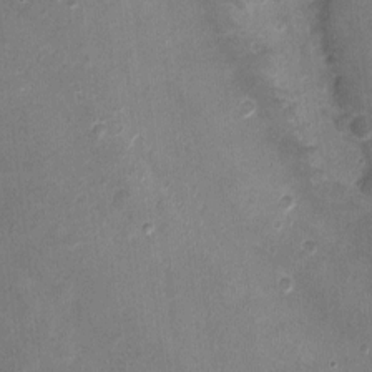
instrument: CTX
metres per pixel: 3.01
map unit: Nhu
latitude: 3.5938
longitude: -15.9151
